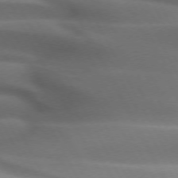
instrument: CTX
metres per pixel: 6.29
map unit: lApd
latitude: 72.0255
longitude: -50.6868
